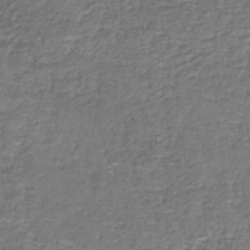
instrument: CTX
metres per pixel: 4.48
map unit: HNb
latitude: -37.0297
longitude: 51.0297
